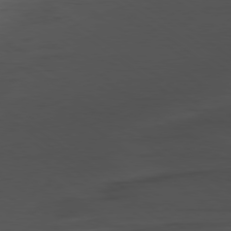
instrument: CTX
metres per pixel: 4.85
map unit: Ap
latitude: -79.4832
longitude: -58.7246
